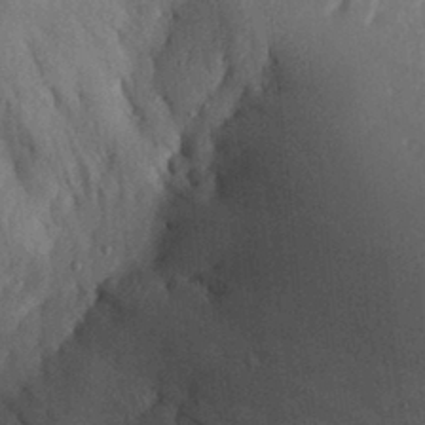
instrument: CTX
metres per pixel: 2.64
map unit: Aa
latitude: 30.0633
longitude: -141.6693
